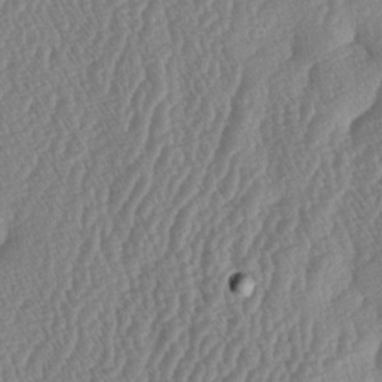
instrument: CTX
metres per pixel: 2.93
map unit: lAa
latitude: -6.1983
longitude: -130.1011
